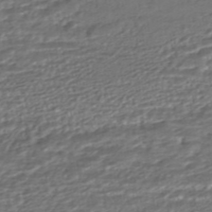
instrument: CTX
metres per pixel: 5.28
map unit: HNhu
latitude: -45.3888
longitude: 104.3495
